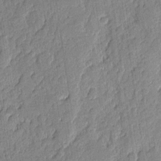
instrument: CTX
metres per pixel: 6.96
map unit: eHh
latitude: 6.3467
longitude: -75.6694
